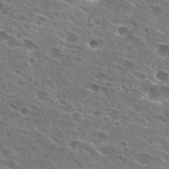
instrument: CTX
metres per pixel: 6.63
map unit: Hto
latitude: 27.0459
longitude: -45.6127
